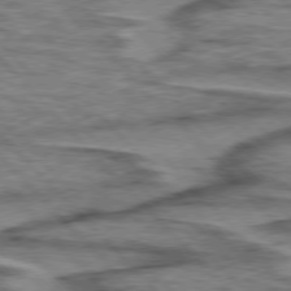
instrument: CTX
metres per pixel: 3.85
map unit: lApd
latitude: 76.6868
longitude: -77.5371
